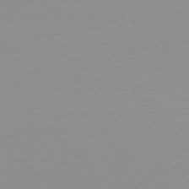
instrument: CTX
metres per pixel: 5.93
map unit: Ap
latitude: -76.9731
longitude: -70.8569
